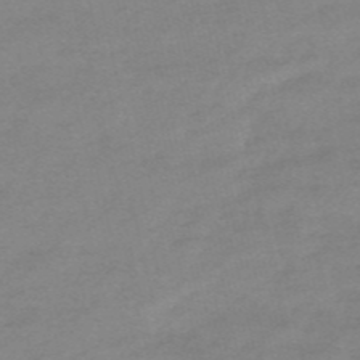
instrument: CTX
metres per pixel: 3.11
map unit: HNb
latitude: -55.4643
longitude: -40.9513
